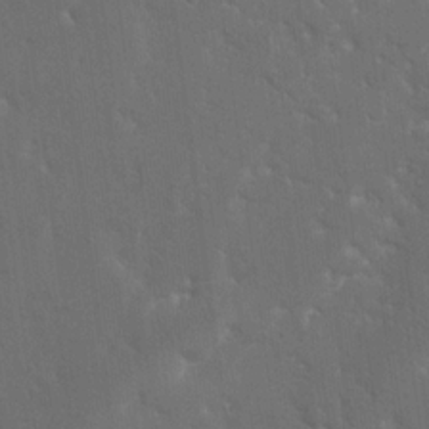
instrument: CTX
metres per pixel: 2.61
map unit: eHh
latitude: 18.6679
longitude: -66.1199
